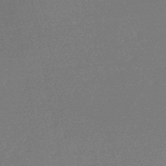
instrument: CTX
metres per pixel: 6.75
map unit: lHb
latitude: -46.3684
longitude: 58.1038
